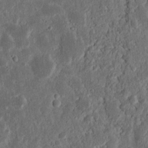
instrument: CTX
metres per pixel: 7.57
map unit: Ht
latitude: 13.6694
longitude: -74.0822
